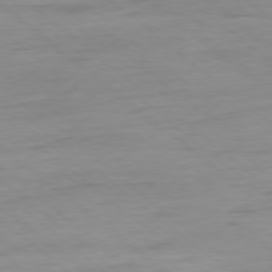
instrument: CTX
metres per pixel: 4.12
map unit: Ap
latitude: -78.4251
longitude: -78.3279
